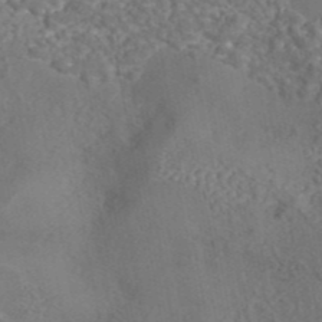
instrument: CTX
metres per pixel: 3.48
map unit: eAb
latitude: 43.0647
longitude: 105.0675
